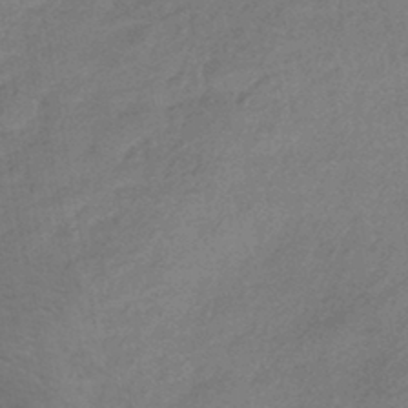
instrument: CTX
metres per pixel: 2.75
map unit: HNhu
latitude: -43.1053
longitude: 90.3684
